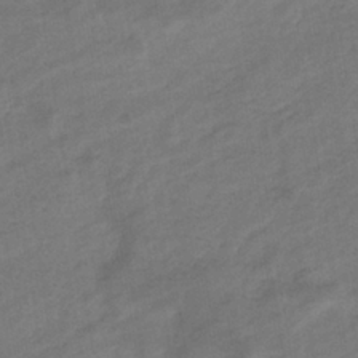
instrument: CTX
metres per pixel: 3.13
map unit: eHb
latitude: -36.1416
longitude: 78.2928
